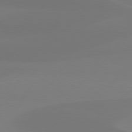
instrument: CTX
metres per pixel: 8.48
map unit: Hpe
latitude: 78.0633
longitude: -130.3468
